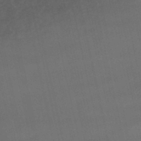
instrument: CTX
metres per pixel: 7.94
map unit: lHb
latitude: -47.0675
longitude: 70.4062
